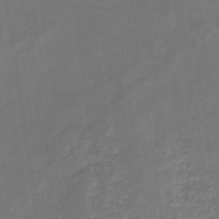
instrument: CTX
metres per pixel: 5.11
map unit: eHb
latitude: -33.2943
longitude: 73.1053
